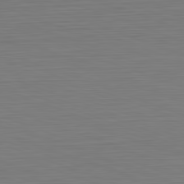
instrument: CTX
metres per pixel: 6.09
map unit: Hpe
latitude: -82.4062
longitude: 7.4832
